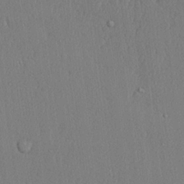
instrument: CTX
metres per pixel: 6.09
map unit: lHvf
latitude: 21.1214
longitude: 142.6707
